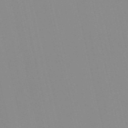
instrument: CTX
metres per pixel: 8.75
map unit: Nve
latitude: -57.2376
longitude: 60.5196
